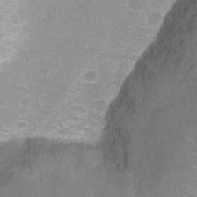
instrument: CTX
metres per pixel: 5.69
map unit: Nhu
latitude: -7.5021
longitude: -40.0255
